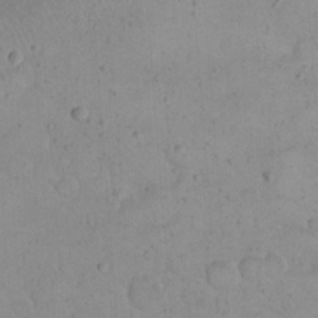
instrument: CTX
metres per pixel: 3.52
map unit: eHh
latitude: 23.2537
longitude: -66.7813
